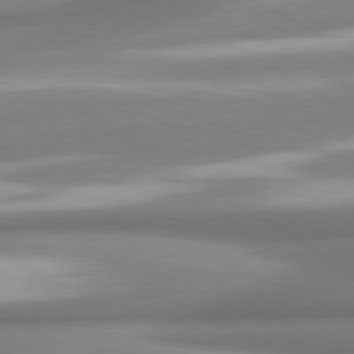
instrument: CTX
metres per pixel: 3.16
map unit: lApd
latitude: 80.1956
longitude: 179.5588
